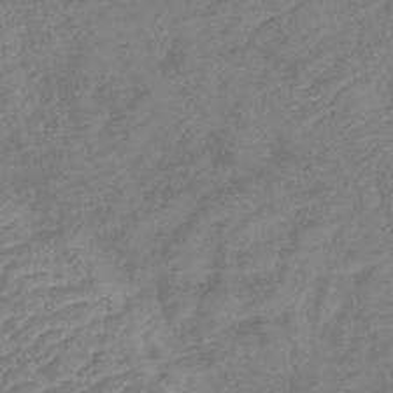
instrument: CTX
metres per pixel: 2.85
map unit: lHb
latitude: -41.1620
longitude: 76.8975
